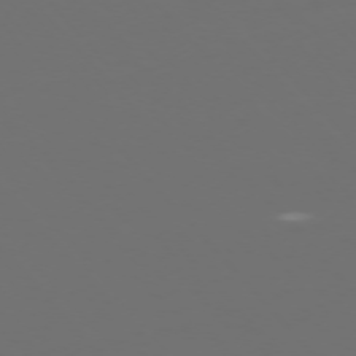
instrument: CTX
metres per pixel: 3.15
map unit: Ap
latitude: -75.6911
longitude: -76.1955
